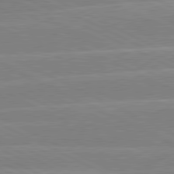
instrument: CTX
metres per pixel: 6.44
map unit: lApd
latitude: 80.9514
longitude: -128.3278
